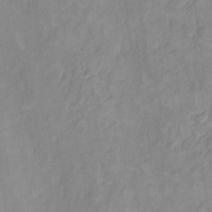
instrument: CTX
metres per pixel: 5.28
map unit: Hto
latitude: 7.4426
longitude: -36.3656
